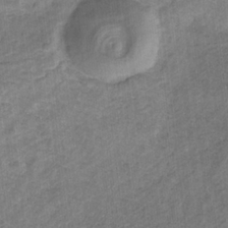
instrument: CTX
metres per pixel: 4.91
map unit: lHb
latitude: -31.2565
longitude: 66.1228
